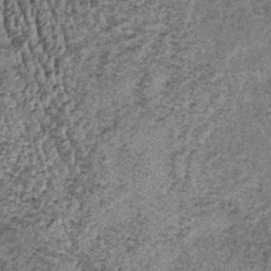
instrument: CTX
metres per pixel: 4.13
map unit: lHb
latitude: -37.6910
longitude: 67.0487
